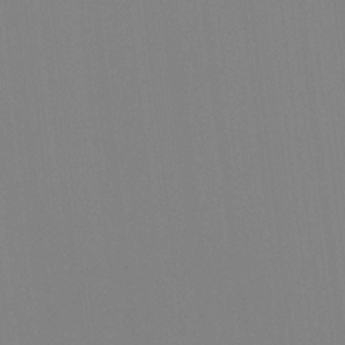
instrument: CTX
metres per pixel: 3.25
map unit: Ave
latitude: 3.2537
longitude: -112.7624
